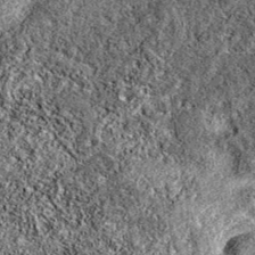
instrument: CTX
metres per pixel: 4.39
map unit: eAb
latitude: 38.1578
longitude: 106.5196
